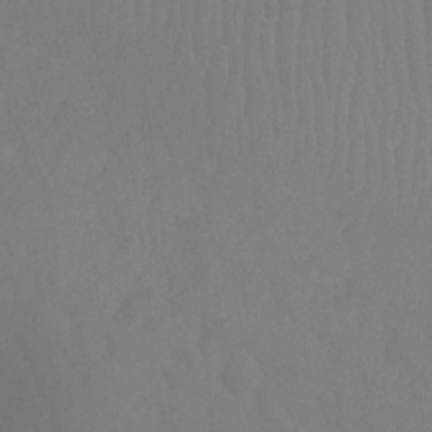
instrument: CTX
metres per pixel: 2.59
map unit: Ht
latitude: -8.2172
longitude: -31.9717
